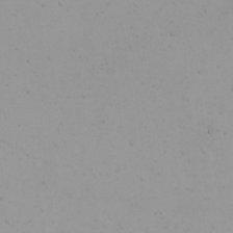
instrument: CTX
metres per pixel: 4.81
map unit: Nhu
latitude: -4.7841
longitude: -83.5182
